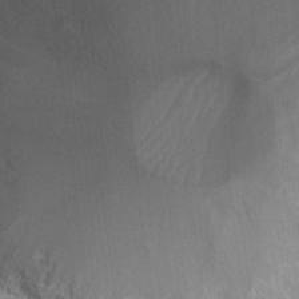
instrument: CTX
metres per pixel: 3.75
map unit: Hto
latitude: 21.3671
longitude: -37.5371
